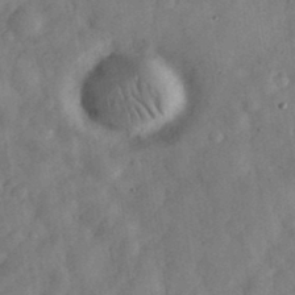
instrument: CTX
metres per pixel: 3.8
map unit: eHh
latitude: 34.4223
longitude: -69.5938
